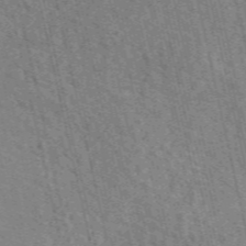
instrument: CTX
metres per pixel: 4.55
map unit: eAb
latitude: 51.1970
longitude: 113.4832
